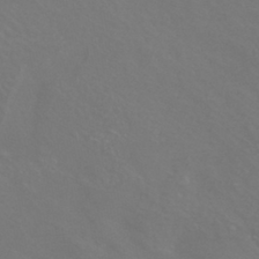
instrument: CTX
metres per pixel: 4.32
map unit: HNhu
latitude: -42.8408
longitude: 94.1605
